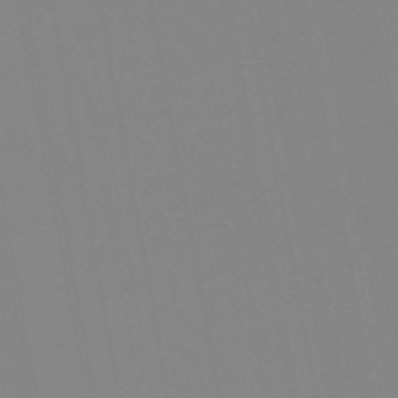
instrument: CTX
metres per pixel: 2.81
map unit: HNb
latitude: -54.2740
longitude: -49.1403
